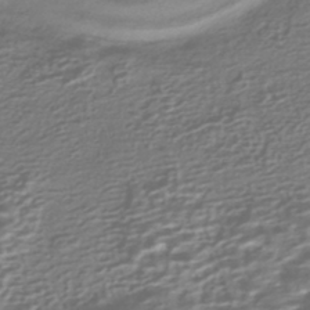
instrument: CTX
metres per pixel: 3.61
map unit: HNhu
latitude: -42.7652
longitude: 99.4832
